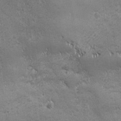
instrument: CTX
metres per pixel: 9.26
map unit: Ave
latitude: -7.8989
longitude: -121.4238
